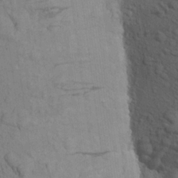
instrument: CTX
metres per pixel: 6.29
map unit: Aa
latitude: 19.3481
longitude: -149.1781
